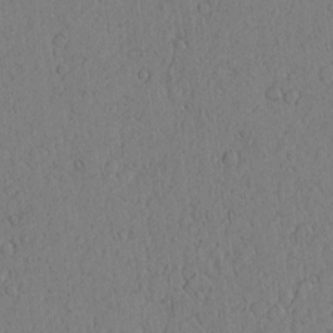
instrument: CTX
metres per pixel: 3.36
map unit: Htu
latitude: -3.1242
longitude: 167.7289
